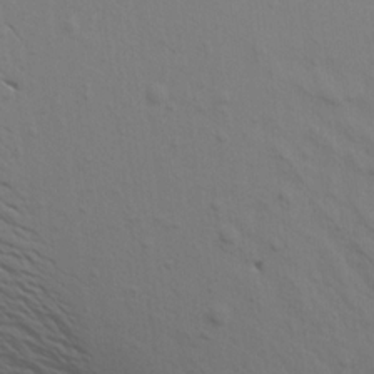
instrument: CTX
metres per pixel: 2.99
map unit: Aa
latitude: 17.8017
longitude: -144.9702
